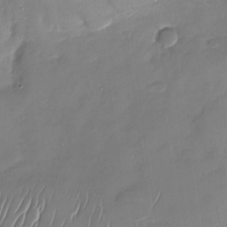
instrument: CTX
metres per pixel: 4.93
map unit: Nhu
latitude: -27.9178
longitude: -64.6868
